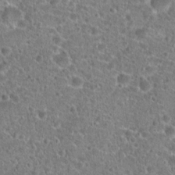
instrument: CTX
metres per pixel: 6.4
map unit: Hto
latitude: 20.4034
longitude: -42.3278
